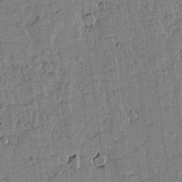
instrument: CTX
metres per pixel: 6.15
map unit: lAvf
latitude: 14.9514
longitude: -125.2914
